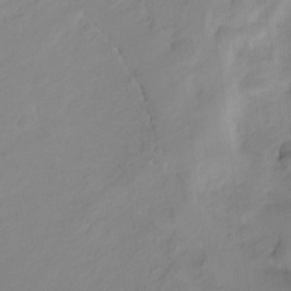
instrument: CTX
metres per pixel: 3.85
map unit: Ht
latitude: -14.5385
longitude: -51.9528
